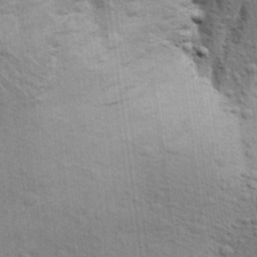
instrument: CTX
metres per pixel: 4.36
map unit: Aa
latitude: 24.5356
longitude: -147.1026
